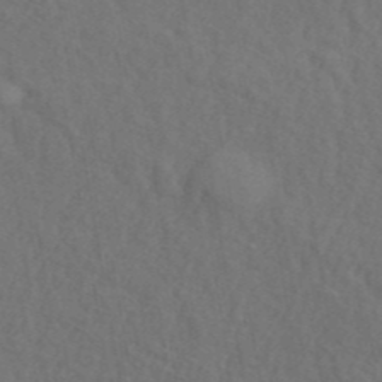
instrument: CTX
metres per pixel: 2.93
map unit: ANa
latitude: 42.3845
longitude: 51.4643
